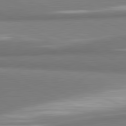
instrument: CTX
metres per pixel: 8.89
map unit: lApd
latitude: 81.7261
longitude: 165.8045
